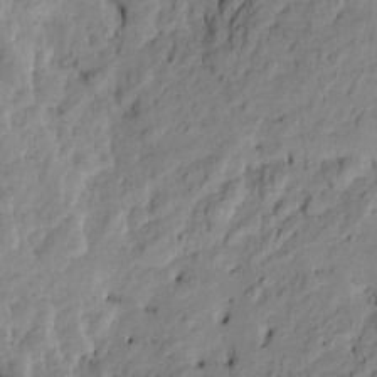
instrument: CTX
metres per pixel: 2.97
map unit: Htu
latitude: -10.0472
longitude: 177.3510
